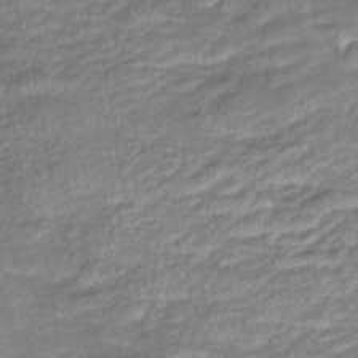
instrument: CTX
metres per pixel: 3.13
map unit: lHb
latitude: -40.1417
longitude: 75.0109
